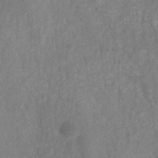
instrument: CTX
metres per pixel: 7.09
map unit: HNhu
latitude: -28.3117
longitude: 74.1039
